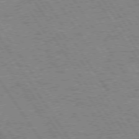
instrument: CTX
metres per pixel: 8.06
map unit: Hpe
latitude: 73.9151
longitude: -134.0633
